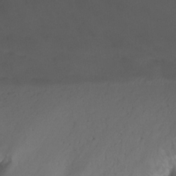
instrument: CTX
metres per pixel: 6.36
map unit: Nhu
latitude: -14.6897
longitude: -54.7246
